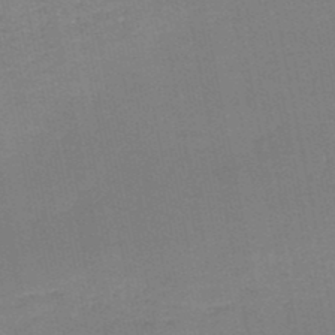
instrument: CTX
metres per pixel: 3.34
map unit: HNb
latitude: -50.1417
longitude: -49.2915
